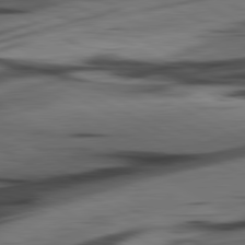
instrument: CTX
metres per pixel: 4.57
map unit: lApd
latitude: 80.8947
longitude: -84.3089
